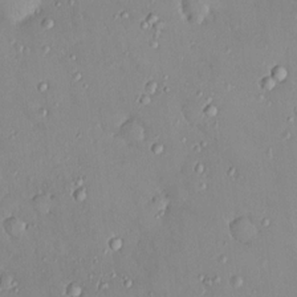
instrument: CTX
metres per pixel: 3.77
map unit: HNhu
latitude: 5.8394
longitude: 1.4077
